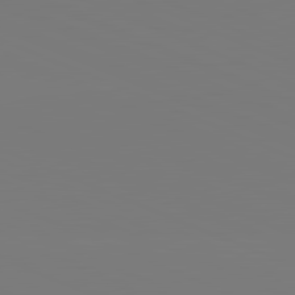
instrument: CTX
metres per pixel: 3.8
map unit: lApd
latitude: 82.0633
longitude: 147.7855
